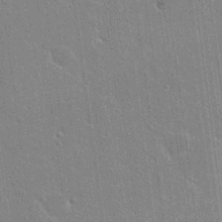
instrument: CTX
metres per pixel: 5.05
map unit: Nhu
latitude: 17.9528
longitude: -30.5924
